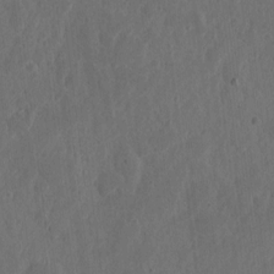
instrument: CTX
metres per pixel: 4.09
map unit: eHh
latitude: 7.3860
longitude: -73.1781
